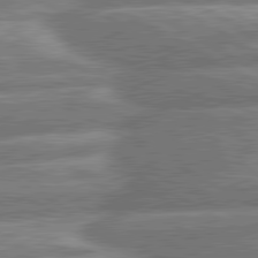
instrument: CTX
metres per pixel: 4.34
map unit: lApd
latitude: 80.8947
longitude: -165.8772
